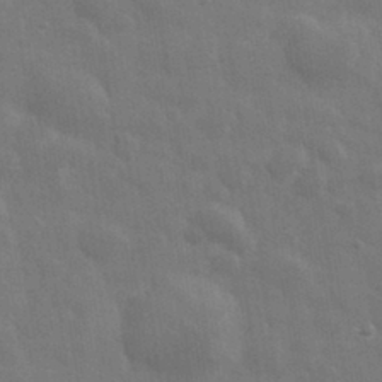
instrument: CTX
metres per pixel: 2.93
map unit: eHh
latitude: 33.3104
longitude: -70.6490
